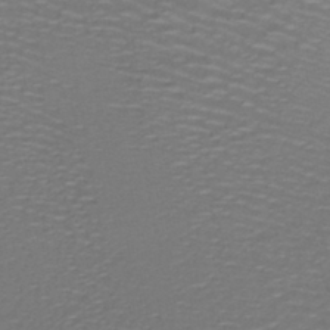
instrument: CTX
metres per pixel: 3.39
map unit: lHb
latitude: -42.1605
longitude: 58.3873
